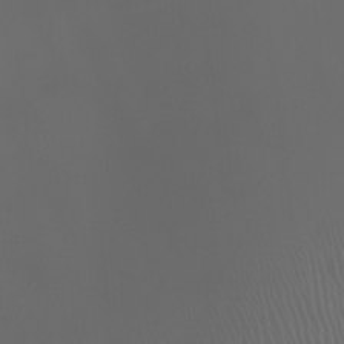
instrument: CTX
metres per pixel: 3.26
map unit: Nhu
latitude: -6.7652
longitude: -91.1781
